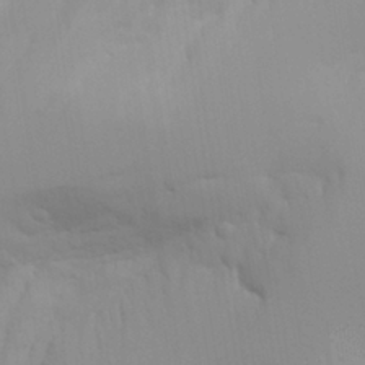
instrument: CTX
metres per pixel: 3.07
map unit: Aa
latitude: 25.5938
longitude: -131.2537
